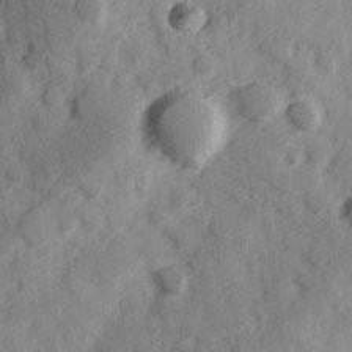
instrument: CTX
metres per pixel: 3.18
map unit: Hve
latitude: 25.3292
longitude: 147.2187
